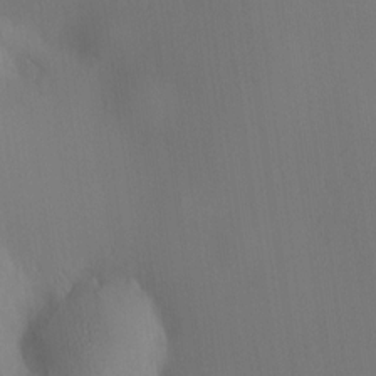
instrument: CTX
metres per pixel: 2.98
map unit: HNhu
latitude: 9.0081
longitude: 14.4440
